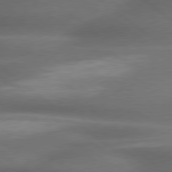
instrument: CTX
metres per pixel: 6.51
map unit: lApd
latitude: 79.4049
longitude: -118.2711
